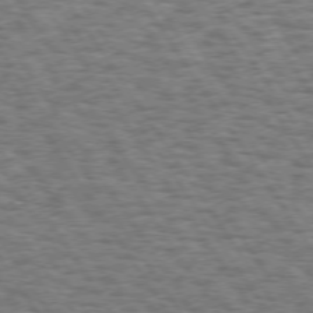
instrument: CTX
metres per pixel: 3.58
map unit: Hpe
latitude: 73.4427
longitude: -130.8569
